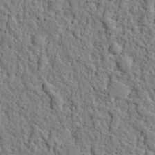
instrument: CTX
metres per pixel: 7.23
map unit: eHh
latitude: 26.1389
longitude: -78.0822
